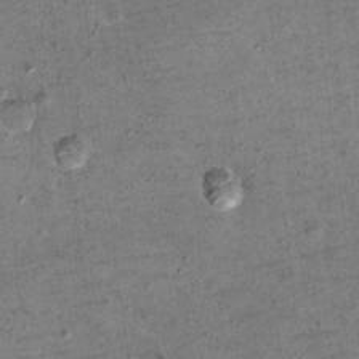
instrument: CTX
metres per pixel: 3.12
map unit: Hto
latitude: 11.2537
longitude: -36.6679
